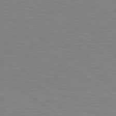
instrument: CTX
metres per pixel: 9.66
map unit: Hpe
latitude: 79.0648
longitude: -122.5357
